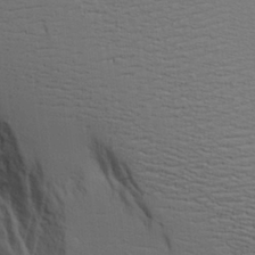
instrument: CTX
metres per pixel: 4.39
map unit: Aa
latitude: 18.9324
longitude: -126.3278
